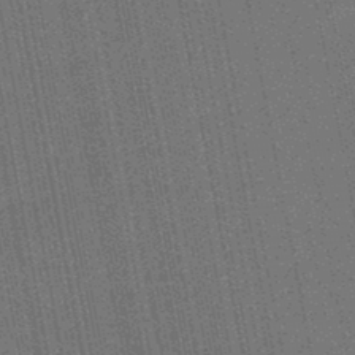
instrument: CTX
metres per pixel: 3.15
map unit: HNb
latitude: -45.4077
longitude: 52.9730
